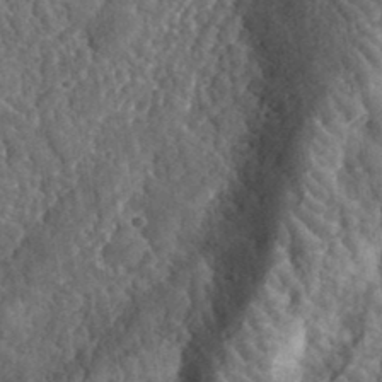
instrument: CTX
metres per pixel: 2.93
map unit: eHh
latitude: 35.5749
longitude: -79.8961
